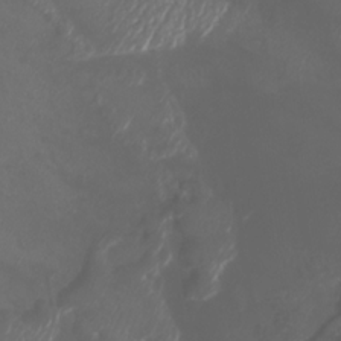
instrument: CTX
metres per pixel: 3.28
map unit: Htu
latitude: -6.8597
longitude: -73.3104
